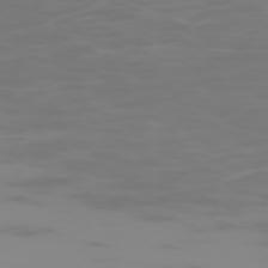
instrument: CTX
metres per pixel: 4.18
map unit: Hpe
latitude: -74.5952
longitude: 5.8989
